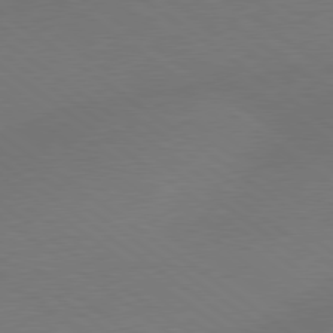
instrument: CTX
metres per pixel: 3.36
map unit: Hpe
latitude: 78.8947
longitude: -151.6882
